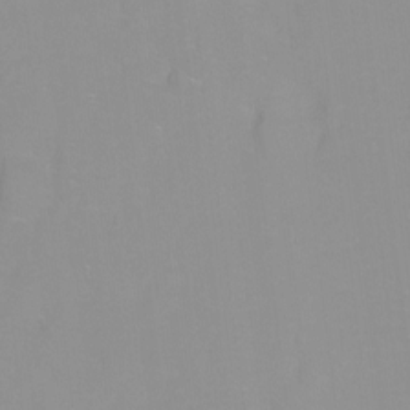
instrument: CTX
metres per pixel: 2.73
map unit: Ht
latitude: -8.8219
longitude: -35.6694
